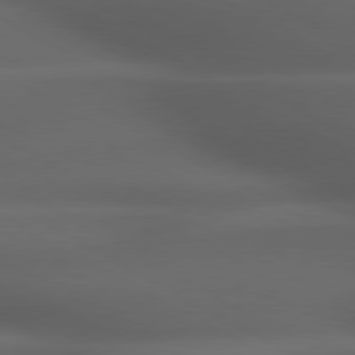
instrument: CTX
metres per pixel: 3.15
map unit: lApd
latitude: 79.2726
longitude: -119.1025
